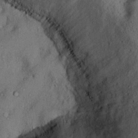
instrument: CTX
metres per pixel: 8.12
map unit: Ht
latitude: 12.9892
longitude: -40.5167
